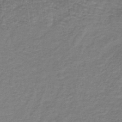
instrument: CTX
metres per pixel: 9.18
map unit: lHb
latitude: -40.3495
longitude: 61.9745
